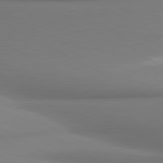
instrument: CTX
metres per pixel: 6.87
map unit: lApd
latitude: 81.0080
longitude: 178.0850
